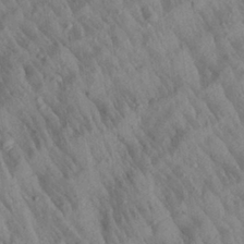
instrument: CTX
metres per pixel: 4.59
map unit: Aa
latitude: 27.3860
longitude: -141.9906
